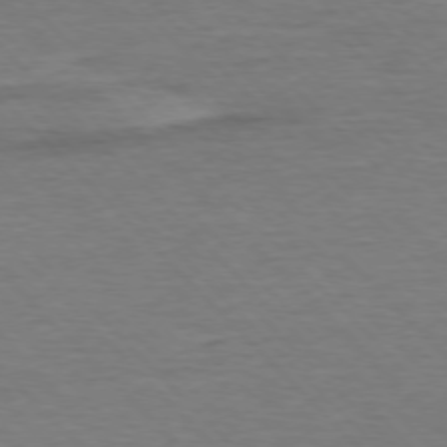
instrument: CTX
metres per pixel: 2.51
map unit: Ap
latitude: -76.8975
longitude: -94.8569
